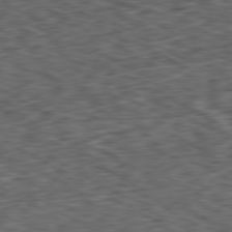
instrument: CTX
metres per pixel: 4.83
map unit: Ap
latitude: -80.7274
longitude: -73.9528
